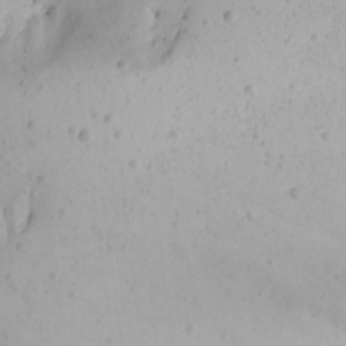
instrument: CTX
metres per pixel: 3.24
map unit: Aa
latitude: 14.1578
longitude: -140.4601
